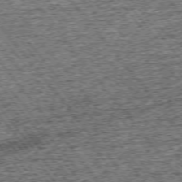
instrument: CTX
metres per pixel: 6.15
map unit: Ap
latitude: -75.1809
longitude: -91.6694
